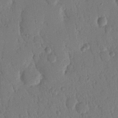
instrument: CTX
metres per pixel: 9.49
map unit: Nhu
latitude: 16.9892
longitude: -79.0081
